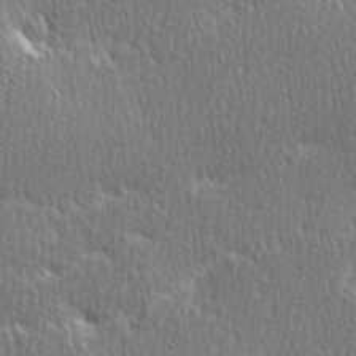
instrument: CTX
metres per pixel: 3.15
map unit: Ave
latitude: -0.8597
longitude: -114.8191
